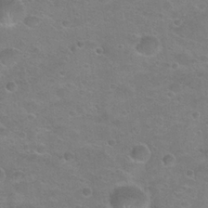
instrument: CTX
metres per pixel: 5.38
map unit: Hto
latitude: 22.8569
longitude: -50.1388
